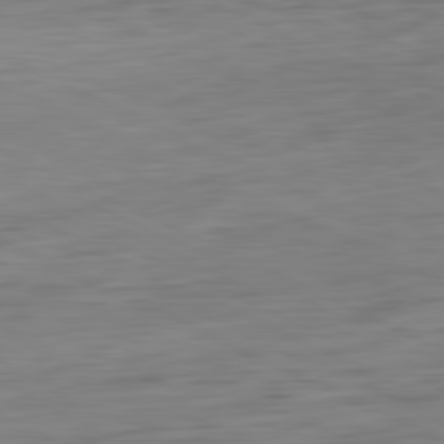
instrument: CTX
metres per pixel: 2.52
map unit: Ap
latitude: -81.9745
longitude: -77.5182
